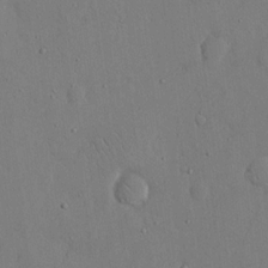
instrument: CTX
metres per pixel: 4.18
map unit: eHh
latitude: 15.6883
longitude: -70.6868
